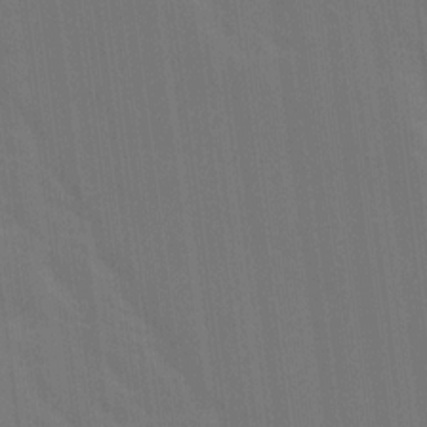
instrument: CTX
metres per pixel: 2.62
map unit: Ave
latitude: 15.8395
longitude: -130.2145
